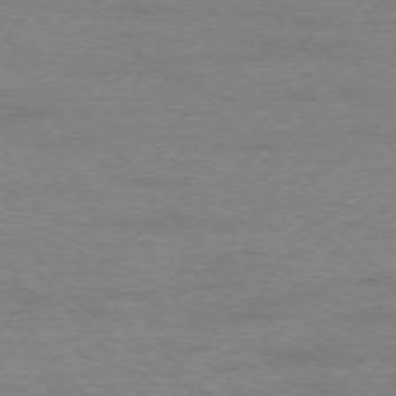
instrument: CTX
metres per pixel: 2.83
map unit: Ap
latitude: -76.5763
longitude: -84.2901
